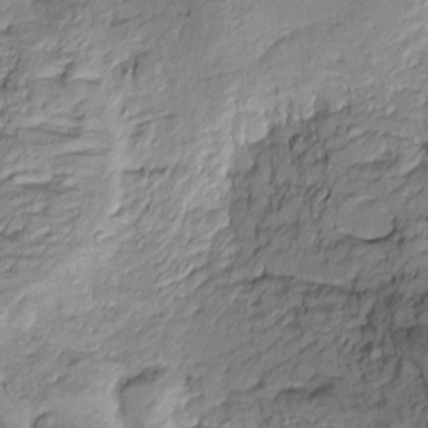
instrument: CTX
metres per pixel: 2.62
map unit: Htu
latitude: -8.7841
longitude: 177.5021
